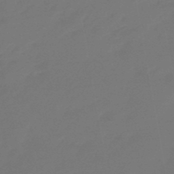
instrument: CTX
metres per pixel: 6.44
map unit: eHb
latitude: -47.5777
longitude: 88.5951
